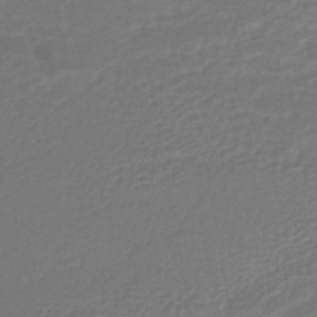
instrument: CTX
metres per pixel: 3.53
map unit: HNhu
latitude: -46.2172
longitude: 98.1039
